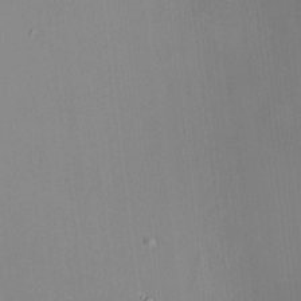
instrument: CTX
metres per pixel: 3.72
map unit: HNhu
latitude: 7.3482
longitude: 8.5763
